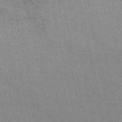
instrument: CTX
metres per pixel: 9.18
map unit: lHb
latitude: -46.0661
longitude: 70.0283
